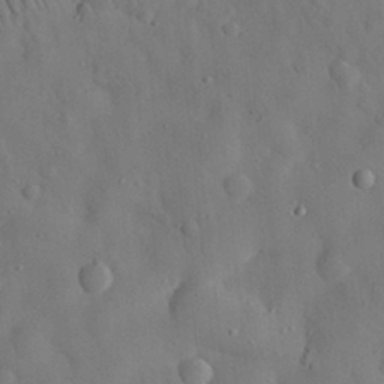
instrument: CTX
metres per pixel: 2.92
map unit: eHh
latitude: 28.7057
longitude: -77.6505
